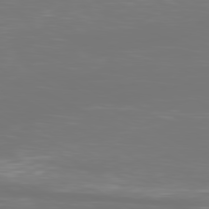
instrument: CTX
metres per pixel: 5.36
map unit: Ap
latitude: -80.9542
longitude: -59.7072
